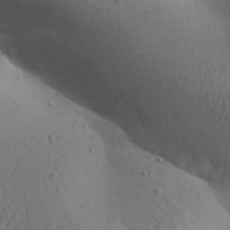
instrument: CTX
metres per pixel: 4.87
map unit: Aa
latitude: 30.5735
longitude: -146.4412
